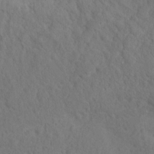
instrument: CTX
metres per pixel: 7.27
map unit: Nhu
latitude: 11.7639
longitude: -27.8583
